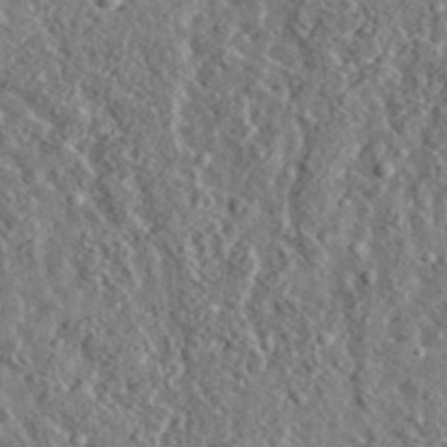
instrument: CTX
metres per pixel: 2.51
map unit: lHvf
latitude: 37.2726
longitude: -89.0270
